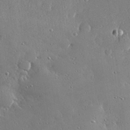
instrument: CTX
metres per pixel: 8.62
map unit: Hve
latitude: 28.9702
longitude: -91.7261
